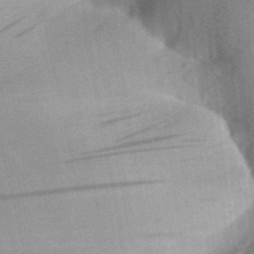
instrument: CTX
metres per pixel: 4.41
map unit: Aa
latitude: 30.0444
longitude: -141.8205
